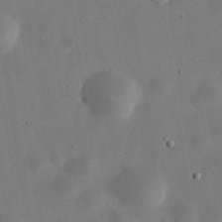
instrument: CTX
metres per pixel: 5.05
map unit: eHh
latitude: 32.7057
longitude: -75.8772
